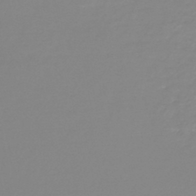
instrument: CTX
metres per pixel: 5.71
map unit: lHb
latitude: -44.2362
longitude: 62.1794
